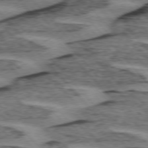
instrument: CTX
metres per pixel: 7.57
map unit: lApd
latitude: 75.1403
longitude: -78.3279
